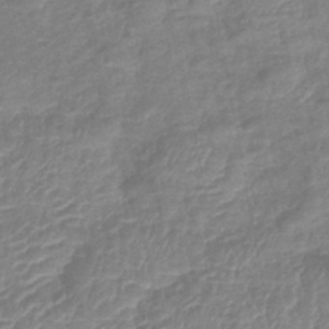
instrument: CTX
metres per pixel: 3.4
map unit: lHb
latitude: -40.4251
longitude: 77.0486
